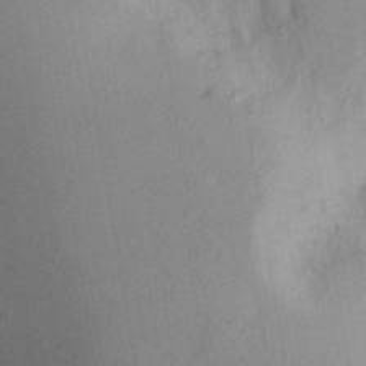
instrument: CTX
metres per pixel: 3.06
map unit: Aa
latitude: 26.1389
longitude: -148.0633
